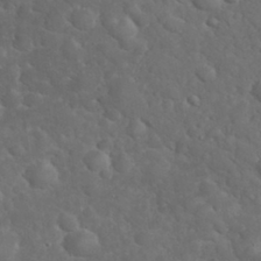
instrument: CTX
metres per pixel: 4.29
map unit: eHh
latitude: 32.5735
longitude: -61.5938
